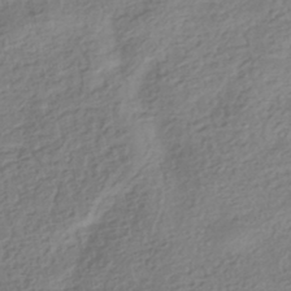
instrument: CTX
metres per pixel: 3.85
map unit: HNhu
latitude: -42.3684
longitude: 99.1431
